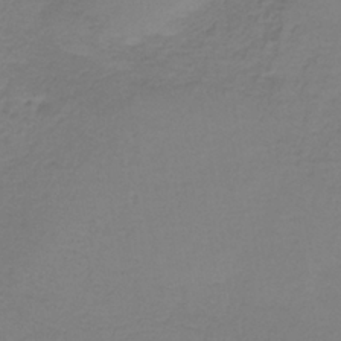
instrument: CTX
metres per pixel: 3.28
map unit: HNb
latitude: -35.8233
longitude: 53.9367
